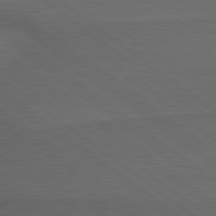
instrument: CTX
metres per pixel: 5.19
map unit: lApd
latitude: 79.4805
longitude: -176.4412
